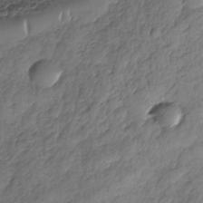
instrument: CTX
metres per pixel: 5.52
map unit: Nhe
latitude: -37.2376
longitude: -148.0633
